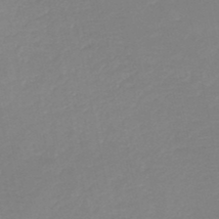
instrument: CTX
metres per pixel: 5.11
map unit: HNb
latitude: -48.9353
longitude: -44.2522
